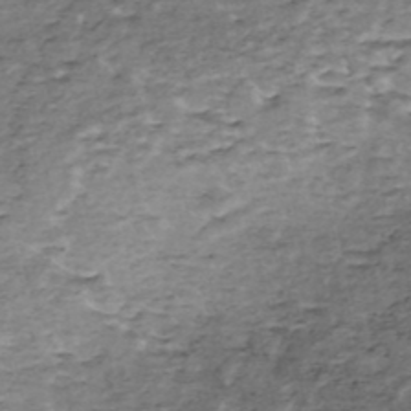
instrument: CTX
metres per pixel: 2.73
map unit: Nhe
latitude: -47.3887
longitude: -171.4993
